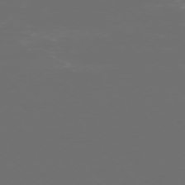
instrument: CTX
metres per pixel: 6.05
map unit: Ap
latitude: -75.6722
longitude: -75.4238
